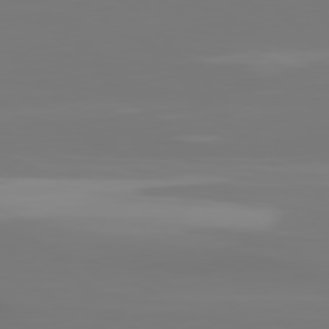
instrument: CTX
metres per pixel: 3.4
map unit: Hpe
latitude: 77.8016
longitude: -166.5923
